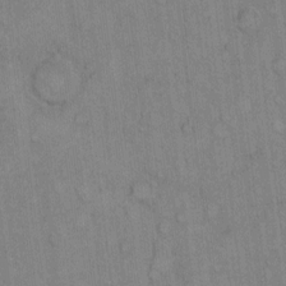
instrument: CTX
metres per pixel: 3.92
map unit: Hto
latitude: 8.6680
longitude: -60.7624
